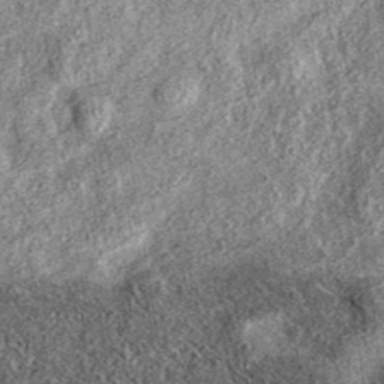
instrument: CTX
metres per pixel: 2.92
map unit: eAb
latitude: 37.8394
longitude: 107.0486
